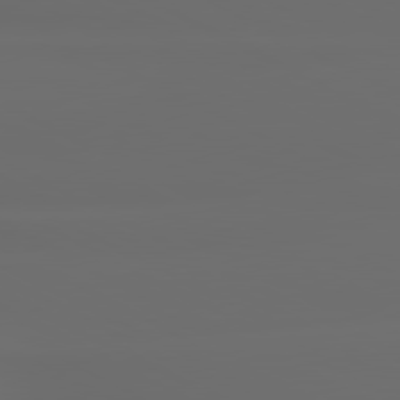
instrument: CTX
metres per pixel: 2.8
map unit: lApd
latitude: 80.7246
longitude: -136.2523
